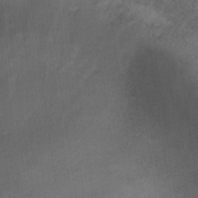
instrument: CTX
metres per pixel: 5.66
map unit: Hto
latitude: 17.7639
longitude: -40.5356
